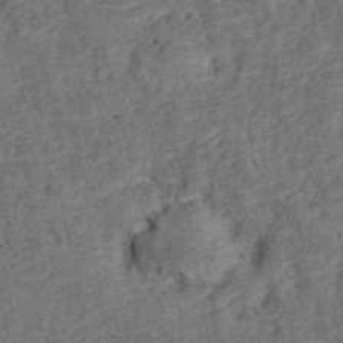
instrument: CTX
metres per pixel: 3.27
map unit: ANa
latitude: 40.1199
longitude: 18.2928
